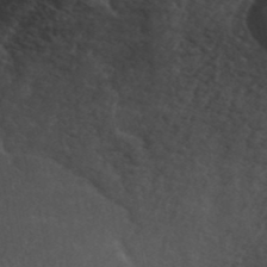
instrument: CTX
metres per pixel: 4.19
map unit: ANa
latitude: 41.3859
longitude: 53.7855
